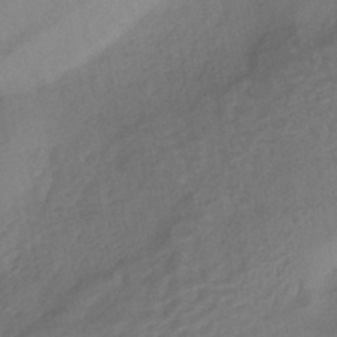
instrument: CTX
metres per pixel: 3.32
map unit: HNhu
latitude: -42.7274
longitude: 102.1417
